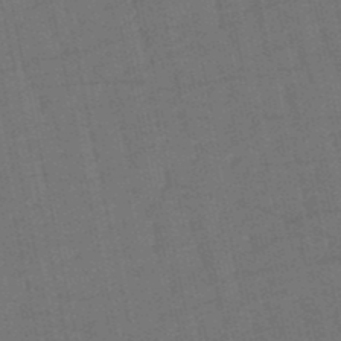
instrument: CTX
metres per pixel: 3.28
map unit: eHb
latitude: -50.4629
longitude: 78.5384
